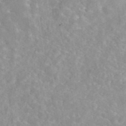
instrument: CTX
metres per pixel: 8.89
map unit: eAb
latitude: 45.1214
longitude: 127.0108
